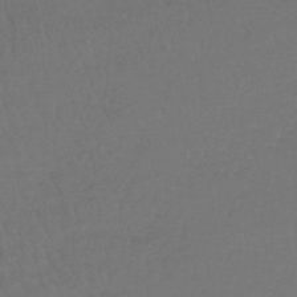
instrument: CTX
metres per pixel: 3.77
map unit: lHb
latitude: -43.7288
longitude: 74.4251
